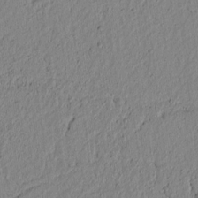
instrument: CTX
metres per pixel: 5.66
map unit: lAvf
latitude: 6.4601
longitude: 164.2929
